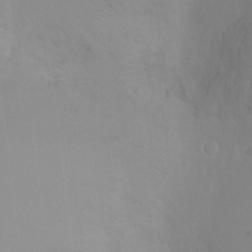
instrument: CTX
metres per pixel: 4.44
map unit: Ht
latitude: -2.7274
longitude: -25.2725
